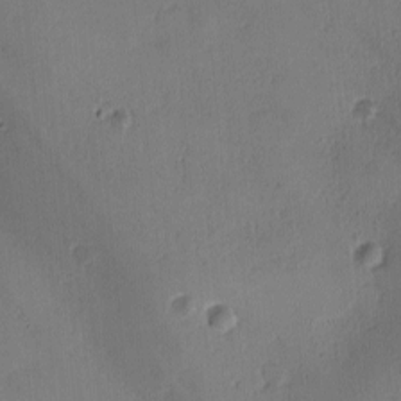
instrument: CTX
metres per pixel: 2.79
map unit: Ave
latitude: -8.1417
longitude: -121.8962
